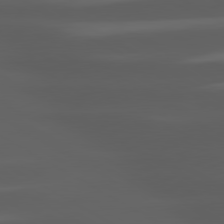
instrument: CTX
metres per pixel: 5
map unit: lApd
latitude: 80.3467
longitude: -144.3089
